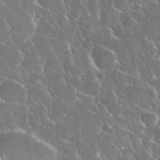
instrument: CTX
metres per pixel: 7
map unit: eHh
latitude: 37.0270
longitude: -61.0836
